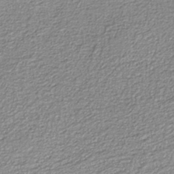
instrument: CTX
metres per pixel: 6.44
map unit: eAb
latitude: -38.4818
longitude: 51.6533
